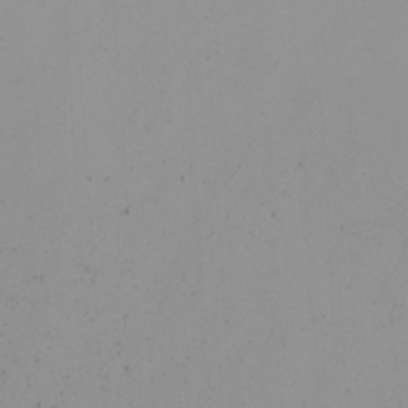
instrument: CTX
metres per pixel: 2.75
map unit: Nhu
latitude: -7.0297
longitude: -93.6127
